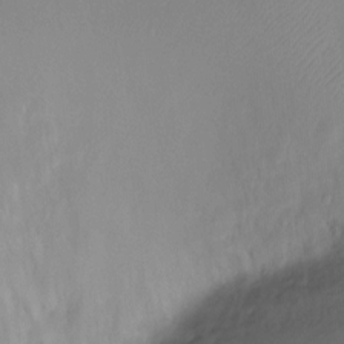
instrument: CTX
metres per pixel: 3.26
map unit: Ht
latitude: -6.8597
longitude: -27.6127
